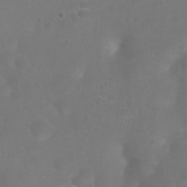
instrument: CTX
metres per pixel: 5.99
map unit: Nhu
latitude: 27.3104
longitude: -55.4048
